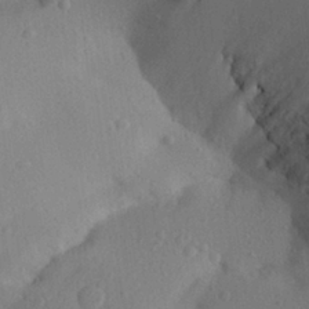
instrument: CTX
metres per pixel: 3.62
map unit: Aa
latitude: 28.0444
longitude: -145.0836
